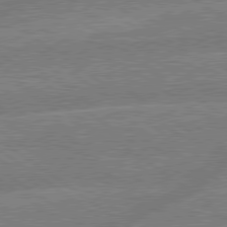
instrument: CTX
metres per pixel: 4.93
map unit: lApd
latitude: 79.3293
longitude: -145.1781
